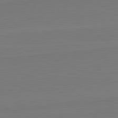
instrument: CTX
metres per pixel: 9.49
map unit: lApd
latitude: 82.2522
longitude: 165.4455
